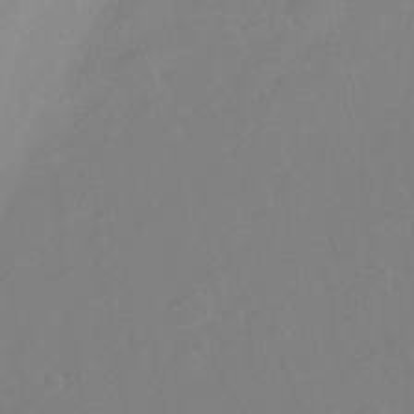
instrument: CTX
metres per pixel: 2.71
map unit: Ht
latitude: -10.8030
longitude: -27.4615
